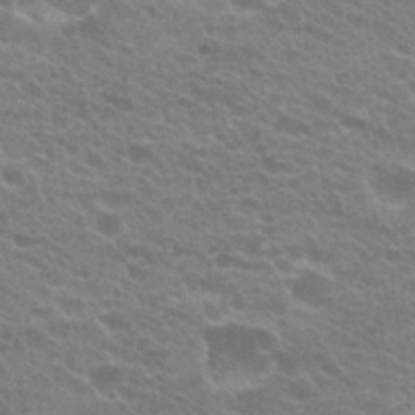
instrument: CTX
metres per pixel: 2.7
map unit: Hto
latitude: 23.8772
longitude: -35.9339
